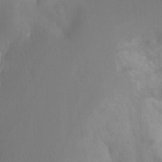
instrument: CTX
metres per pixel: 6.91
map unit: Nhu
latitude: -8.5196
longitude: -52.5546
